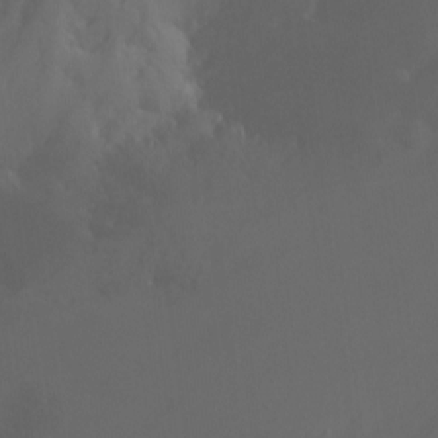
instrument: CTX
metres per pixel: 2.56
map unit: Nhu
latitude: -8.7463
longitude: -52.0633
